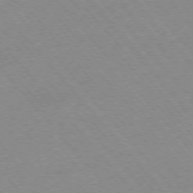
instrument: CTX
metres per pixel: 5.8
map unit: Ap
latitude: -76.2739
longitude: -94.7813
